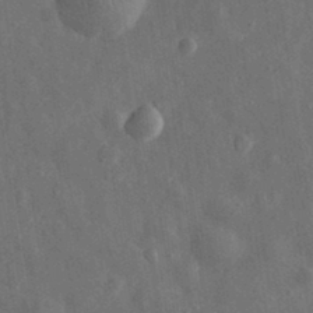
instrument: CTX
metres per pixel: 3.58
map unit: eHh
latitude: 31.9717
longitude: -77.8394
